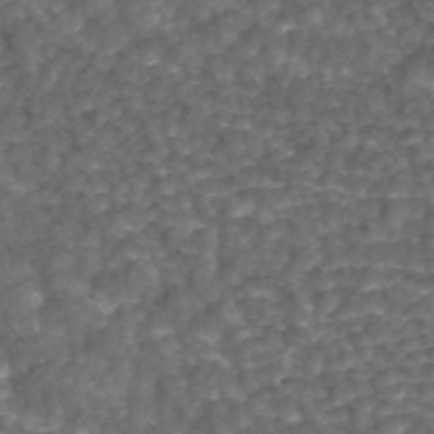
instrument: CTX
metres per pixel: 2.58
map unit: ANa
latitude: 43.8394
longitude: 24.8786
